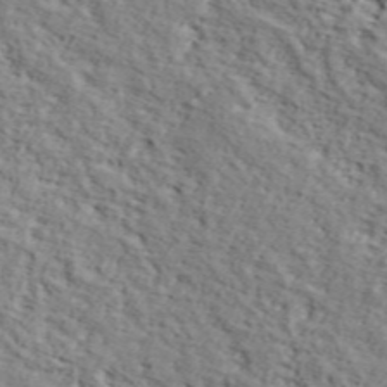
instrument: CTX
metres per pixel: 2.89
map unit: lHvf
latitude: 38.1956
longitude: -86.9514
